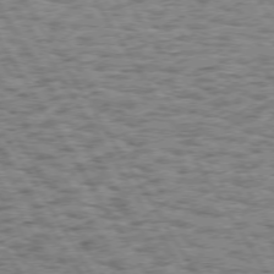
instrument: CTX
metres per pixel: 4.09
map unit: Hpe
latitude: 73.6883
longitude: -133.3482
